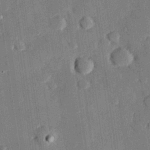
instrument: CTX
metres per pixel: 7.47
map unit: eHh
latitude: 27.4049
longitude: -81.7450
